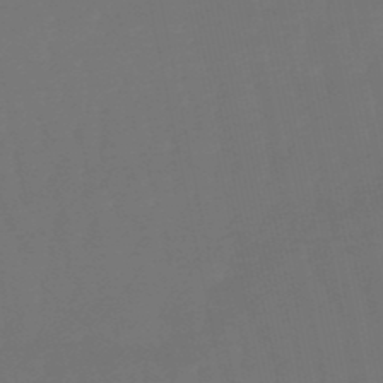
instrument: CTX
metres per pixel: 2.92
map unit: eHb
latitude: -50.5574
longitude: 77.8422
